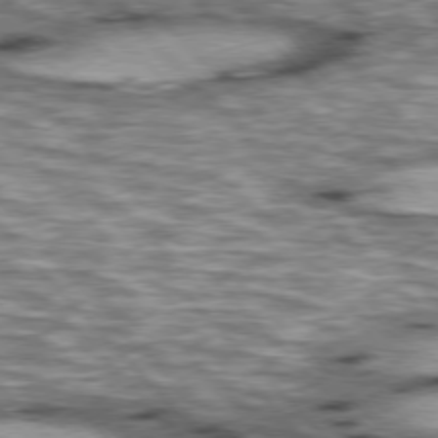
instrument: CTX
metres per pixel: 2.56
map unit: lApd
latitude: 76.6301
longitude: -50.2144
